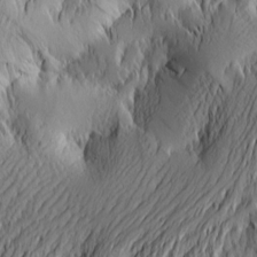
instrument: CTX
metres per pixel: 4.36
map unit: Htu
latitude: -2.1416
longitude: -177.0458
